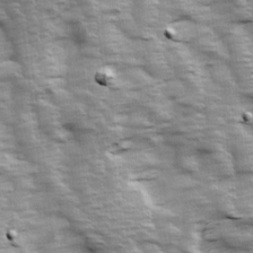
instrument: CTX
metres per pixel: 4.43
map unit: Ave
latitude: 13.9528
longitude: -104.3279
